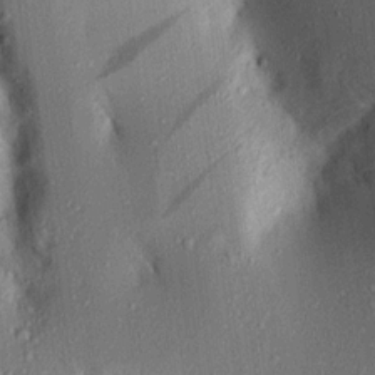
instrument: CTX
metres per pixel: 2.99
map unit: Aa
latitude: 16.1011
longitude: -148.3467
